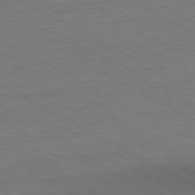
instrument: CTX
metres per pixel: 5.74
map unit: Ap
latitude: -80.4062
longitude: -86.3278
